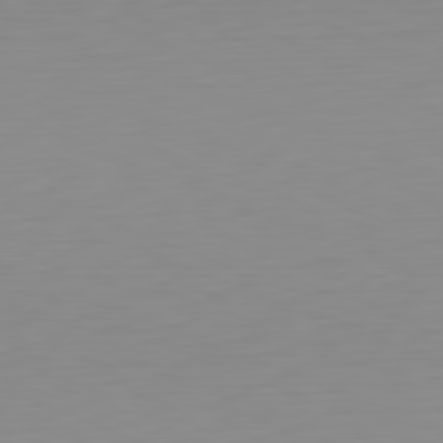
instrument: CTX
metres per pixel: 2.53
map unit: Hpe
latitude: -82.1228
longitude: 17.3510
